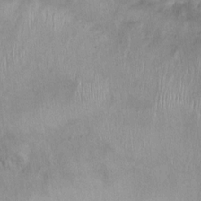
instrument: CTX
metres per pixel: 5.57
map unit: Ht
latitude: 6.0444
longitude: -36.3467
